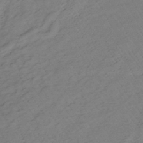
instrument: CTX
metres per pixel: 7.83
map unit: lHb
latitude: -35.7667
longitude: 69.5021
